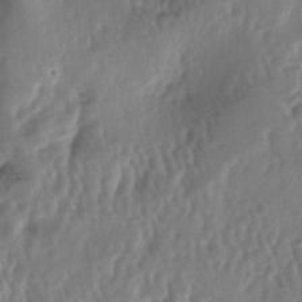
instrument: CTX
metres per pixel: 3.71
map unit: lAa
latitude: -5.5588
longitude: -126.5735
